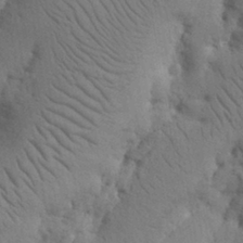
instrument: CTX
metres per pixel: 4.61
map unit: Nhu
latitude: 15.9339
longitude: -75.6694
